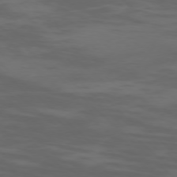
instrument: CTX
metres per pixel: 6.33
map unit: Ap
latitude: -77.3321
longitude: -67.7449
